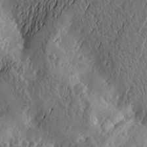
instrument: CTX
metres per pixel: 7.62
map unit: Htu
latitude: -2.8974
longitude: -177.0647
